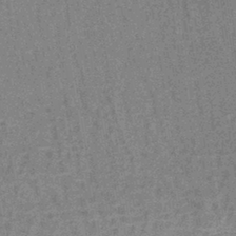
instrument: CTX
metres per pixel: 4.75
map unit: lHb
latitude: -41.0486
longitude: 57.6344
